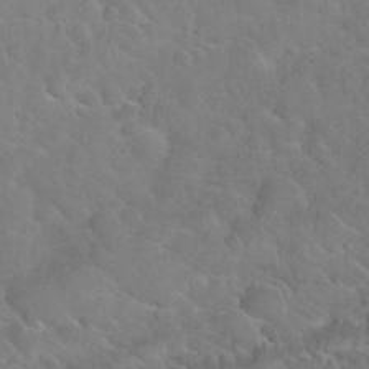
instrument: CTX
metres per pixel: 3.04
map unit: Nhu
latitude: 30.1578
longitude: -52.4601
